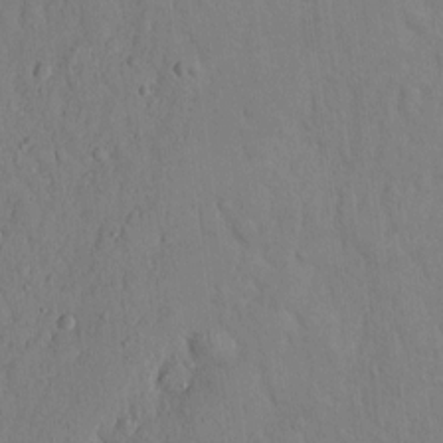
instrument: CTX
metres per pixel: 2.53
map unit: Hto
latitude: 12.5546
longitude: -56.1199
